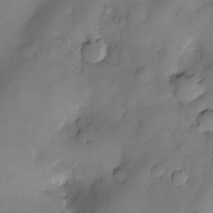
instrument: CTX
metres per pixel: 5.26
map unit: eHh
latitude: -23.4832
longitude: 15.3888
